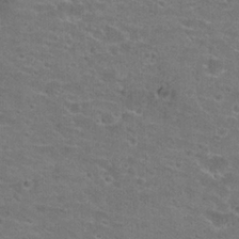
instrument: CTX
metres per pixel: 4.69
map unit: Hto
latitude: 21.9717
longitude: -43.5371
